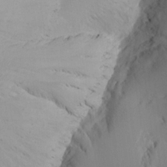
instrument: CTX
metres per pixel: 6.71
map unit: Aa
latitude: 20.2901
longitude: -145.3293
